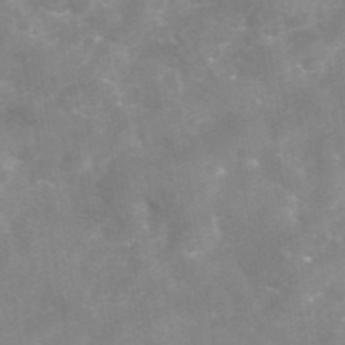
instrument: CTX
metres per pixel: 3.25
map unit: eAb
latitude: 46.0444
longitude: 126.8408
